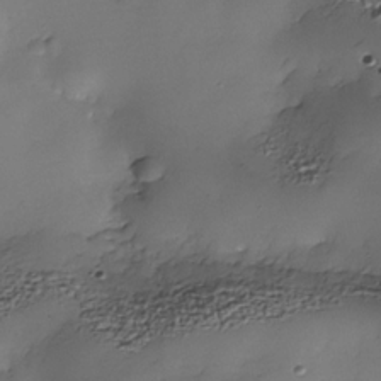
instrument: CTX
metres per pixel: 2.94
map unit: Nhe
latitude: -34.6707
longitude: -144.0633
